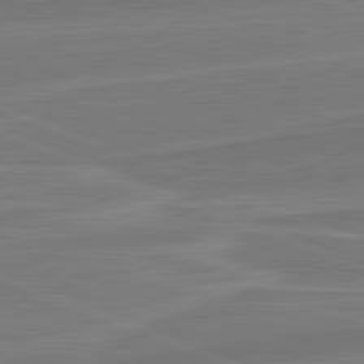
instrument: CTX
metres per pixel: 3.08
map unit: lApd
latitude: 82.1577
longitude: 140.6896
